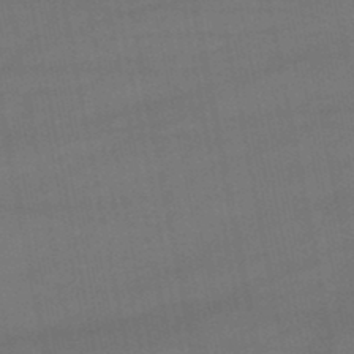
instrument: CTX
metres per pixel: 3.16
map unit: lHb
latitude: -47.2376
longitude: 73.7666
